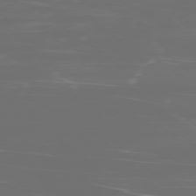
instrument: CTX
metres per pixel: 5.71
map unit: Ap
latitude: -76.8975
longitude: -81.6883
